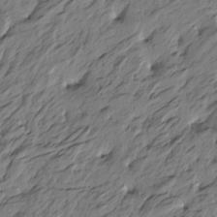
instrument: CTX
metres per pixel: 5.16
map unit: Htu
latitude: -5.9556
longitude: -179.0459
